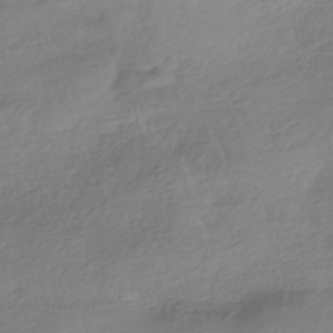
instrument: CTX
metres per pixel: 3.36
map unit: HNhu
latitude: -41.1242
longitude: 97.8611
